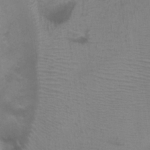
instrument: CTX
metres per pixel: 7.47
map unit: Ht
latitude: -0.4629
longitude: -17.0081
